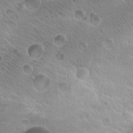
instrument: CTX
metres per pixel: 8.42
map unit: Hto
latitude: 20.3279
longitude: -32.8191
